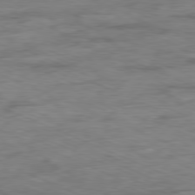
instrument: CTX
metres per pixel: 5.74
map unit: Ap
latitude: -80.4062
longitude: -91.6694
